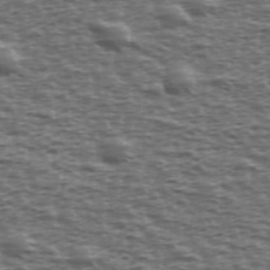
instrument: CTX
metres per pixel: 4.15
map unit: Ave
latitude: 39.4993
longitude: -112.5924
